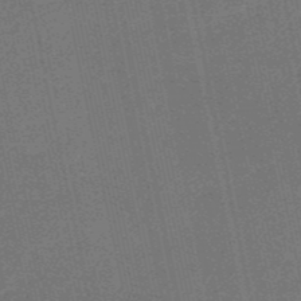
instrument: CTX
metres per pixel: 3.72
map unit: HNb
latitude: -52.9352
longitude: -43.0081
